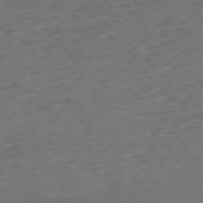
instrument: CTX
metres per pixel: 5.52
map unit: Ap
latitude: -77.3510
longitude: -80.5735
